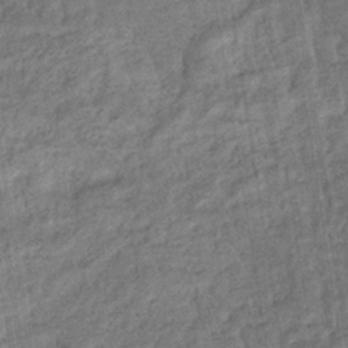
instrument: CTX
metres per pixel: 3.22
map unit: eHb
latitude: -36.5762
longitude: 79.5588
